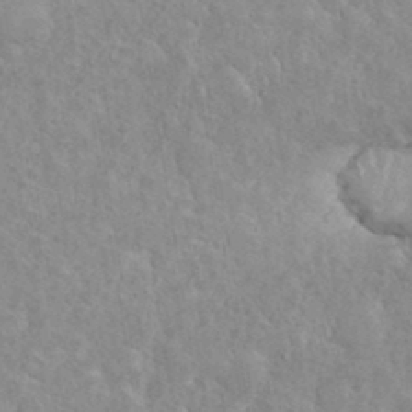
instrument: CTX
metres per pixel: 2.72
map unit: eHh
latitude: 35.8961
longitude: -61.6316
